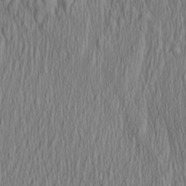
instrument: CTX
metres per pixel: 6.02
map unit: Aa
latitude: 27.4427
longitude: -135.9528
